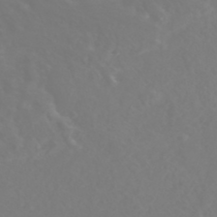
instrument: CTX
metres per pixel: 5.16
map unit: Nhe
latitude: -47.0297
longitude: -171.2726
